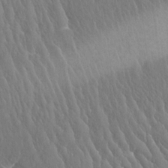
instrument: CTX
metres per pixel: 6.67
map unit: HNhu
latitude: 4.2522
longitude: 7.7855
